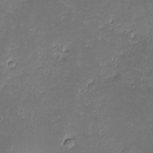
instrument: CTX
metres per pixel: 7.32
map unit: eHh
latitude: -2.3306
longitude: -85.8017
